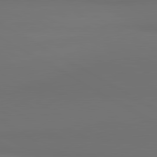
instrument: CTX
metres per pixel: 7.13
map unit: lApd
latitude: 81.3671
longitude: 152.3873
